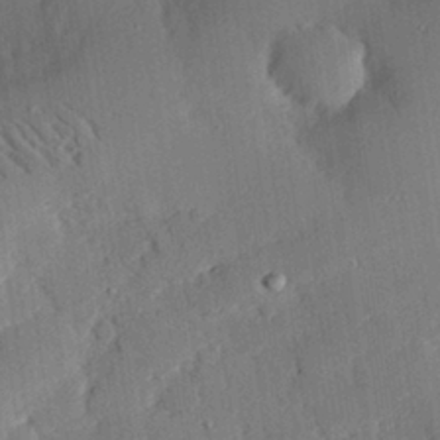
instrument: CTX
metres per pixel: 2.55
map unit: eHh
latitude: 28.7057
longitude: -81.8394
